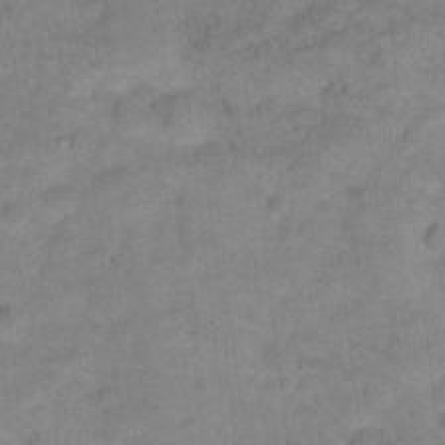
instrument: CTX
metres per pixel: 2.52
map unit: Hto
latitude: 18.4412
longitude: -39.0836
